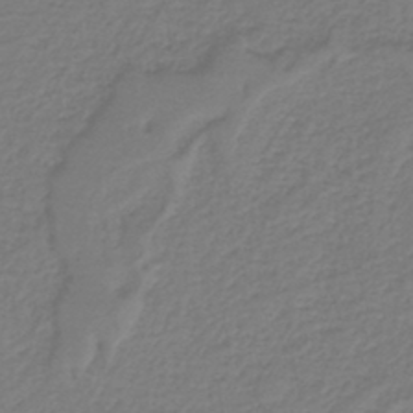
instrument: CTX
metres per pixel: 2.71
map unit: HNb
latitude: -42.7652
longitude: 52.3117
